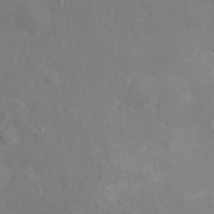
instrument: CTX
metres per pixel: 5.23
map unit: Ht
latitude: 13.3104
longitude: -39.8394
